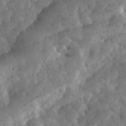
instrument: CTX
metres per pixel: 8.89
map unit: eHh
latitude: 34.8002
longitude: -68.8758
